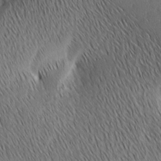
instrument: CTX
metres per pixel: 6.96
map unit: Ave
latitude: 1.8772
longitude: -115.0836
